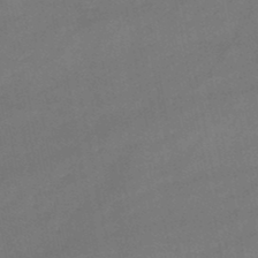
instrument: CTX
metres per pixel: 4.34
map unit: lHb
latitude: -47.2943
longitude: 62.3495
